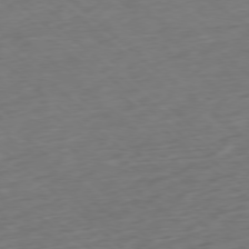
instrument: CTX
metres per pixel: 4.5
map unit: Ap
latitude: -78.0472
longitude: -78.8569
